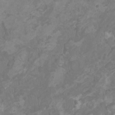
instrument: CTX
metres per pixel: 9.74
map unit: HNhu
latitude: 1.5560
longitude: -1.6505
